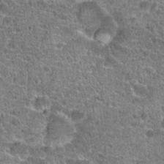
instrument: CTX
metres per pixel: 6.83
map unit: Hto
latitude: 19.8961
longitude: -42.3089
